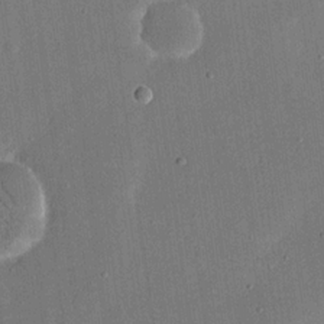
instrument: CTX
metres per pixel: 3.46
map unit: eHh
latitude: 18.2333
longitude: -70.0633
